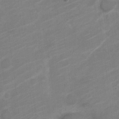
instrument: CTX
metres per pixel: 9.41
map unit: Nve
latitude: -18.7463
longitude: 107.6344
